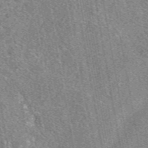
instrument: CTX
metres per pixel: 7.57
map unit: eAb
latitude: 48.0444
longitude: 112.1984
